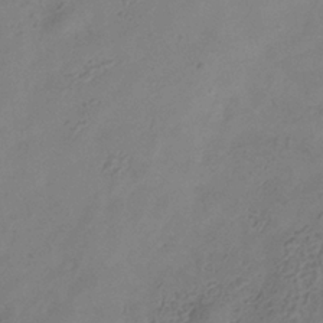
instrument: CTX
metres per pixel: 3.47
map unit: Hve
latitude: -34.5952
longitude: 90.2173
